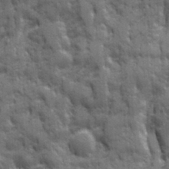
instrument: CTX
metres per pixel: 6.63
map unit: Ave
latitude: 20.0444
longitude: -133.5749
